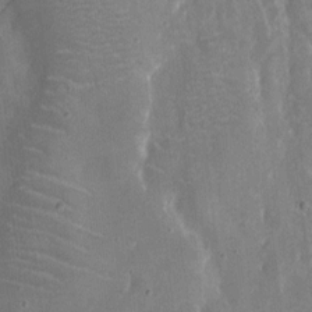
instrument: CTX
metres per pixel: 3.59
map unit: eHh
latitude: 8.2523
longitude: -69.1025
